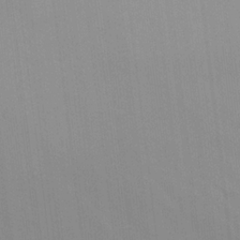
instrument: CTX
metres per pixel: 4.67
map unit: eHh
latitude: 22.6679
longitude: -62.8569
